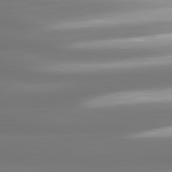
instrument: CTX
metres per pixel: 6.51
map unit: lApd
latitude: 80.9892
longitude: -139.9339
